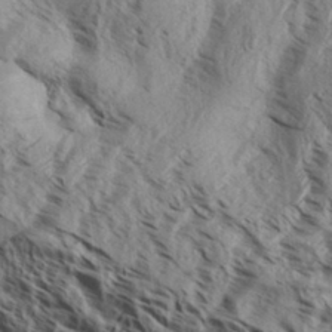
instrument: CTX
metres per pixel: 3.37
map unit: Aa
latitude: 33.1214
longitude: -137.9906
